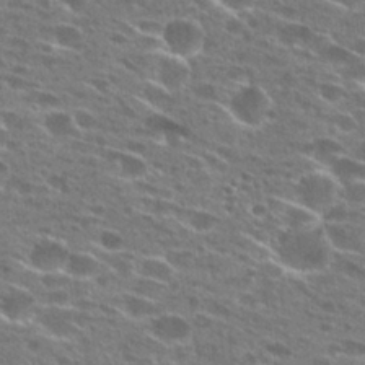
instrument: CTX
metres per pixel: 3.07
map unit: Hto
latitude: 27.8583
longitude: -46.1956
